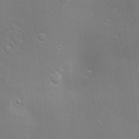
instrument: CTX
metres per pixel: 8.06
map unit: Hve
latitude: -11.2187
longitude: 174.3117
